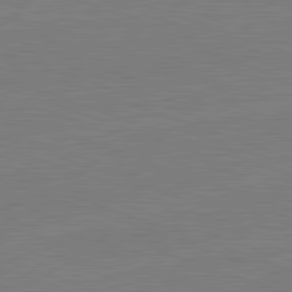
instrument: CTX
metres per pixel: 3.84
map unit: lApd
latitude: 82.1766
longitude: -159.5560
